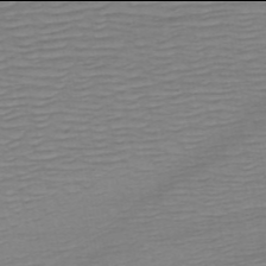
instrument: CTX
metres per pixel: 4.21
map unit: HNb
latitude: -54.0094
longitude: -44.1578
